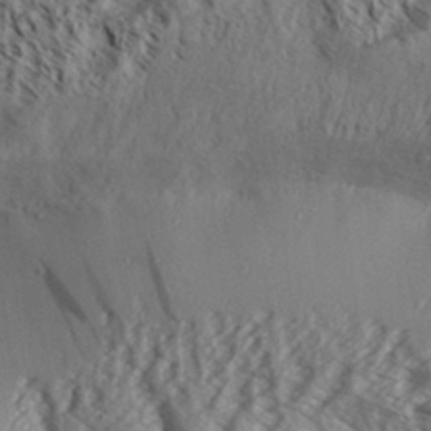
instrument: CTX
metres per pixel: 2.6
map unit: Aa
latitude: 31.7828
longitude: -137.6127
